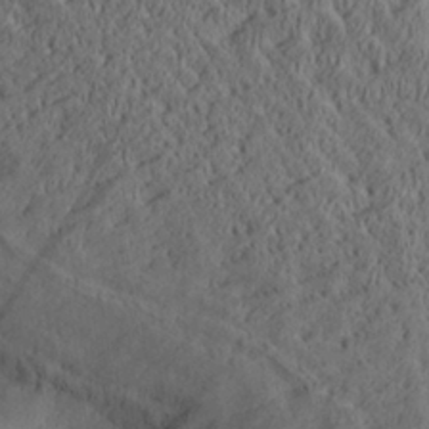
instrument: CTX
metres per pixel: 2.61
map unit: Aa
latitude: 27.7072
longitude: -135.3103
